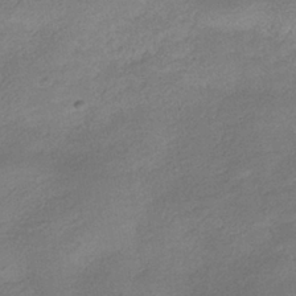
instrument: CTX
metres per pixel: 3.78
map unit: HNhu
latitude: -39.8611
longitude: 95.0864
